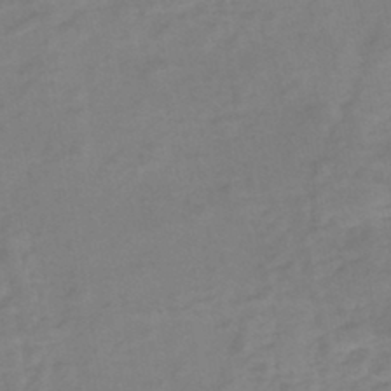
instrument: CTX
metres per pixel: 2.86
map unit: eHh
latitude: -44.8786
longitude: -29.9717
